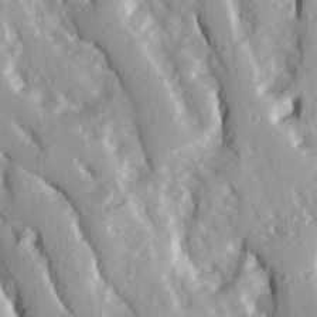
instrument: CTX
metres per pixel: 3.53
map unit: Ave
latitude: 15.2159
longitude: -130.9514
